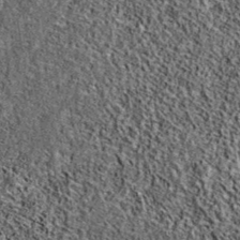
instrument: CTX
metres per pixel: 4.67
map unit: eAb
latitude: 38.2711
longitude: 106.5574
